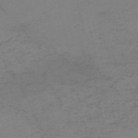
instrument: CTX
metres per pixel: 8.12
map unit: HNb
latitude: -55.3699
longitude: -46.7624
